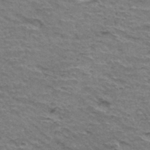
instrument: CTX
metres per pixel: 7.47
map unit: Hto
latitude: 35.8016
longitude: -42.5924
